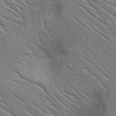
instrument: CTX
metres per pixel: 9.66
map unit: Aa
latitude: 16.8191
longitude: -125.2914
